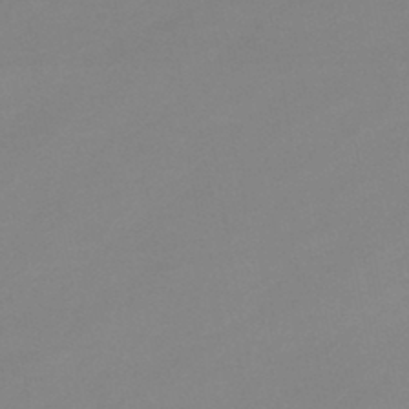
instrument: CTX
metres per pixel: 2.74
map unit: eHb
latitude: -44.8030
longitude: 85.5966
